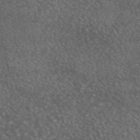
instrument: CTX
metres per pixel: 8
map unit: eAb
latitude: 45.7072
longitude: 113.8234
